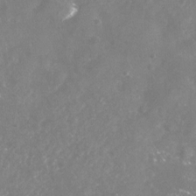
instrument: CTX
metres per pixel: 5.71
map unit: Nhu
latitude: -23.0487
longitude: -57.5560
